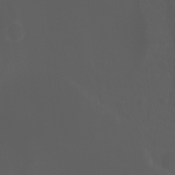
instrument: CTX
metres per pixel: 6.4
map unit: Ht
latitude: -0.7653
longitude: -46.3090
